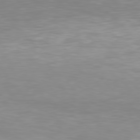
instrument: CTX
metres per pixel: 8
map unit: Hpe
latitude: 77.3292
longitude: -162.2334
